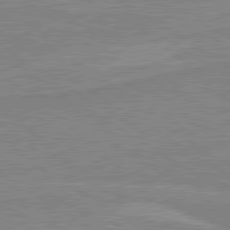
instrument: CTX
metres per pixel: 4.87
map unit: lApd
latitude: 80.2333
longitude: 170.1417
